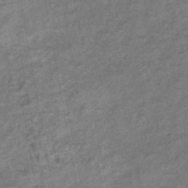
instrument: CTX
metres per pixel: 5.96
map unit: eHb
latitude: -39.3132
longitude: 76.3495
